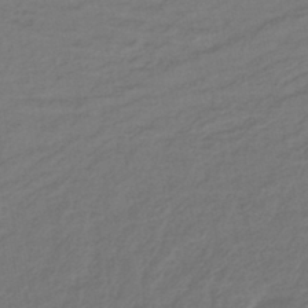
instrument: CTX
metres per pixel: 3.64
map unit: lHb
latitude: -41.8233
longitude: 76.3306
